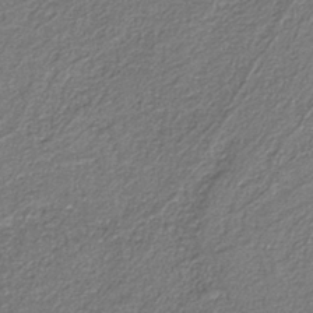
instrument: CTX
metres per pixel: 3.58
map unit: eAb
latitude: -39.1053
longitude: 51.5210
